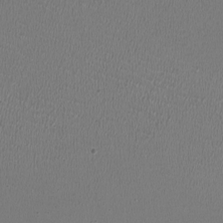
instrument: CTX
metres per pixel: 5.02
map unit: HNhu
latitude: -3.2186
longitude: -2.5357
